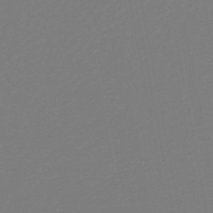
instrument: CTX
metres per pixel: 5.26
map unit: HNb
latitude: -47.2187
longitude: 57.3132
